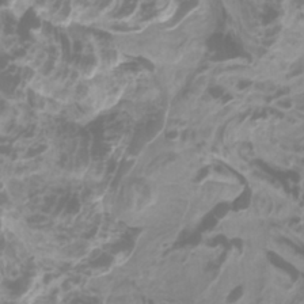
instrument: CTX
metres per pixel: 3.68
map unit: Htu
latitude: -11.2565
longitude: -74.5546
